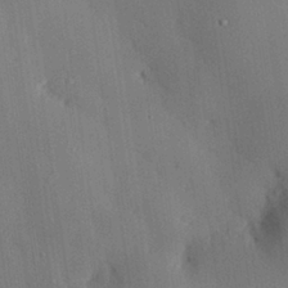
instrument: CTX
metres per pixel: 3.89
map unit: eHh
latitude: 28.0444
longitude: -79.4616
